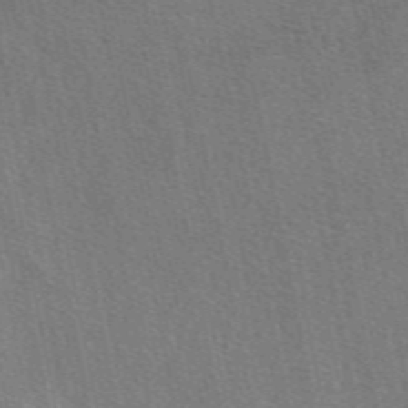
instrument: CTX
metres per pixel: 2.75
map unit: eAb
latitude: 49.0269
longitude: 115.5777
